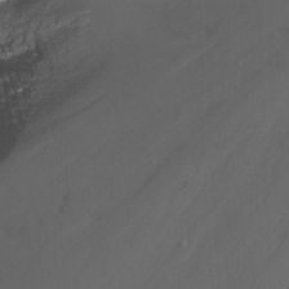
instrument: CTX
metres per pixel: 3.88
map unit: Nhu
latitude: -12.7463
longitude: -73.4427
